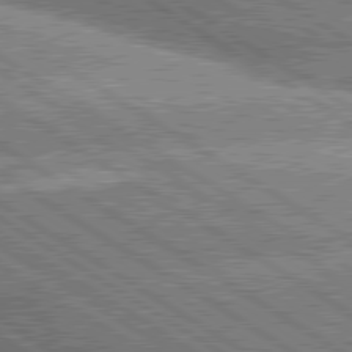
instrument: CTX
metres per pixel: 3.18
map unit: lApd
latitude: 80.1200
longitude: -151.8772
